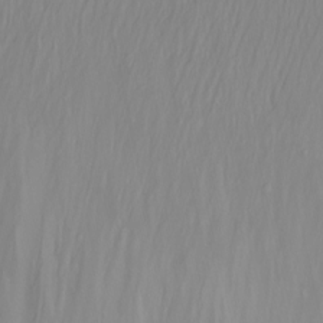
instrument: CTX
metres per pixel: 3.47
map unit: Nhu
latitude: -12.9731
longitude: -63.3104
